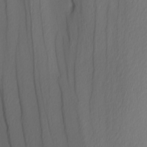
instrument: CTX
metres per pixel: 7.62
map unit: Nhu
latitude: -4.6140
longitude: -93.0836
